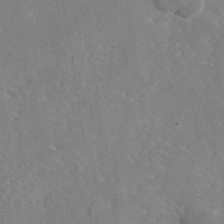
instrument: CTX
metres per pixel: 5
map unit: eAb
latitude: 45.6127
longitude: 109.5210
